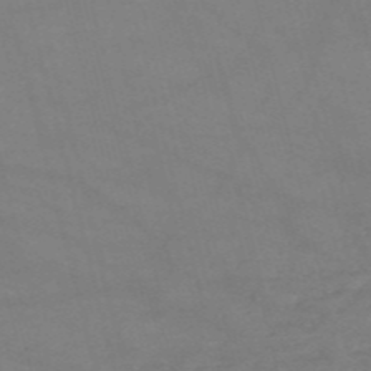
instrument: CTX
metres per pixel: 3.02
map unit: HNb
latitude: -54.6708
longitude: -40.6868
